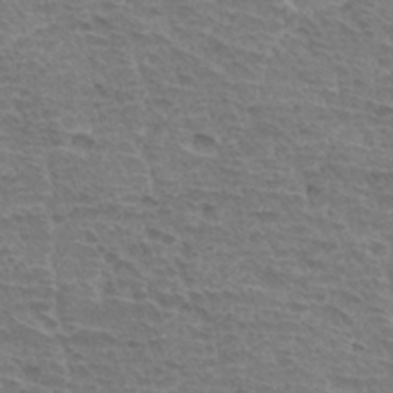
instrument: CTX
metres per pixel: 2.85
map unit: Hto
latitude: 33.9339
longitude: -44.9513
